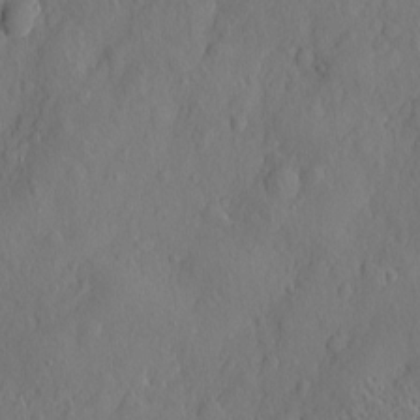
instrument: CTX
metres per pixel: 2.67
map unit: eHh
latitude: 5.2348
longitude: -75.2348
